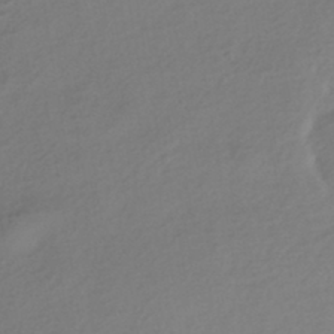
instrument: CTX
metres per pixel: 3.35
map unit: HNhu
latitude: -43.1620
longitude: 96.0850
